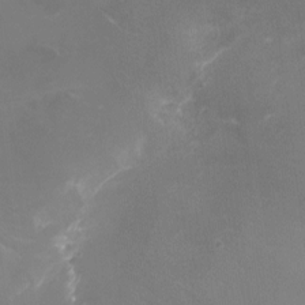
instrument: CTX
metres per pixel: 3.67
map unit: Nhu
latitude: -9.2376
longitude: -42.5735
